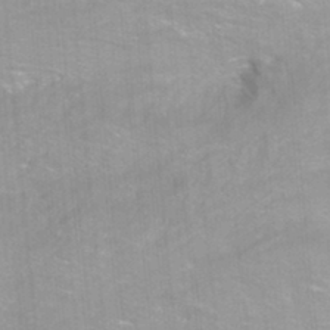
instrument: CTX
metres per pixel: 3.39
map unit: ANa
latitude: -39.1242
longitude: 96.0094
